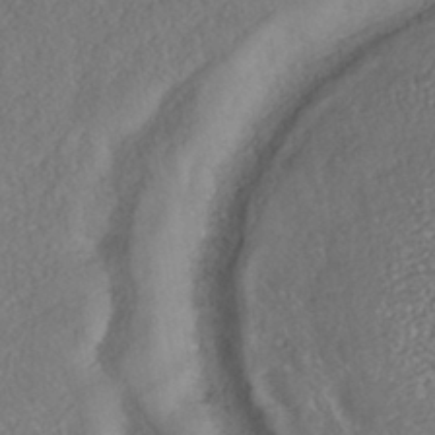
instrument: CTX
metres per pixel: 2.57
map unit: ANa
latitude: -42.2739
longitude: 108.3117
